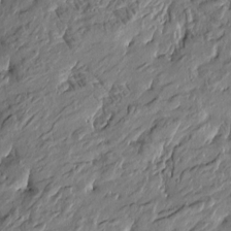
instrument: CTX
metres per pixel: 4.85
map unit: Htu
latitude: -6.3684
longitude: 177.6344
